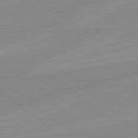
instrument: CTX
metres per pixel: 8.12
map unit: Hpe
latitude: 78.8191
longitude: -144.3089
